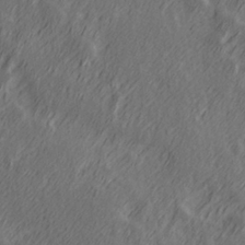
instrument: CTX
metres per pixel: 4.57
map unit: Hve
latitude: 26.2712
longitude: 146.2739
